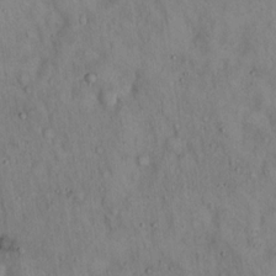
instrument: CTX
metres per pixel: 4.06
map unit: Hto
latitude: 15.4049
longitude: -60.4412
